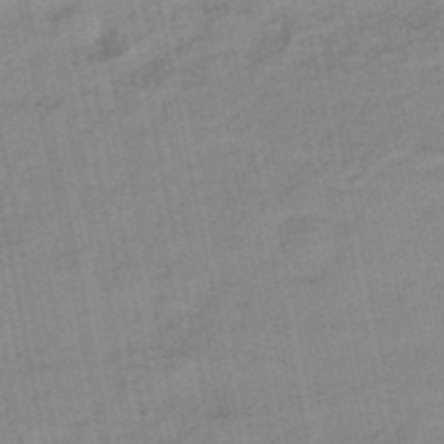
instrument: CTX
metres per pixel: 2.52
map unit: eHb
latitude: -39.2754
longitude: 82.7652
